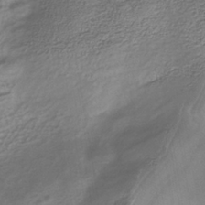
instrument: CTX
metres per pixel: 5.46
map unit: Nhe
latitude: -40.5196
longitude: -100.3089
